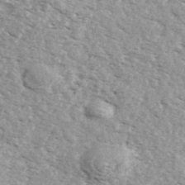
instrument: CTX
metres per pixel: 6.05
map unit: ANa
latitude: 44.0255
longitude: 47.1053
